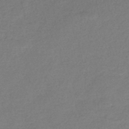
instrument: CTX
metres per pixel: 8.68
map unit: lHb
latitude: -45.0864
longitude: 58.7652
